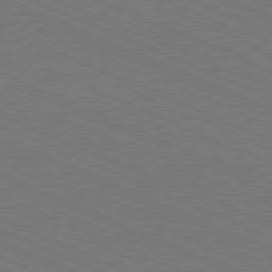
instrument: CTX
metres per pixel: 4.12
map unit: Hpe
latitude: -81.8423
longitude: 15.8801
